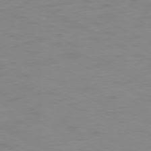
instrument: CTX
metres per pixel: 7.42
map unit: Ap
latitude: -78.1039
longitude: -74.1011
